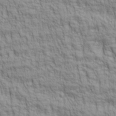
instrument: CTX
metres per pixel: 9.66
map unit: lAa
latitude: 6.4412
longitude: -115.4993
